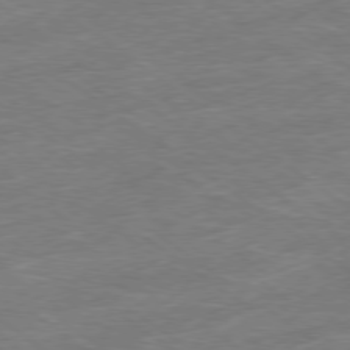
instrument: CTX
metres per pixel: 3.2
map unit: Ap
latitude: -79.1998
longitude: -49.2537
